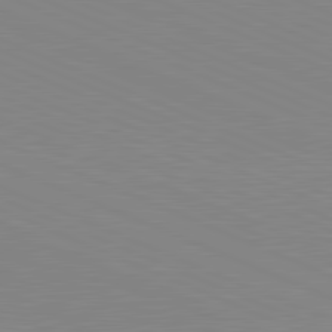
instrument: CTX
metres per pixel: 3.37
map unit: lApd
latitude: 81.7827
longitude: -168.7435
